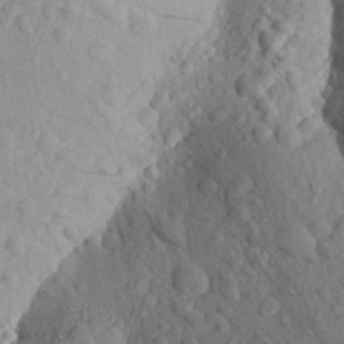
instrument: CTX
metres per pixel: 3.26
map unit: Aa
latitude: 24.2333
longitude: -148.3089
